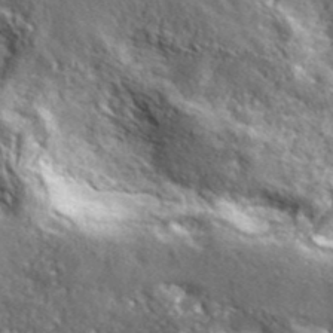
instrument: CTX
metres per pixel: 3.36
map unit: ANa
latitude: 42.8569
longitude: -87.4615
